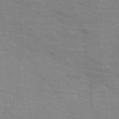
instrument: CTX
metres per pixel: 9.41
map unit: HNb
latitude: -47.1998
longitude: -46.1011
